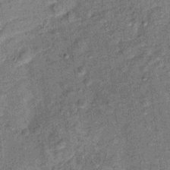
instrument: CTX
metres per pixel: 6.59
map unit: Ht
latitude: 9.6505
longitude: -38.6112
